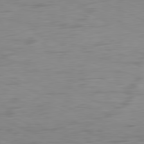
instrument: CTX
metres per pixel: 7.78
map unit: Ap
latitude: -81.0865
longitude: -60.9324
